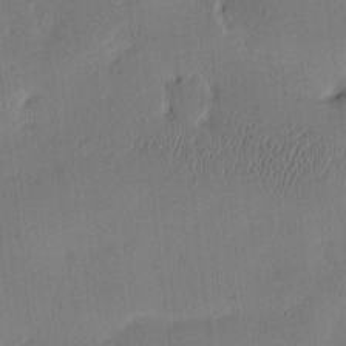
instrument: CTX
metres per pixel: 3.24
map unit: eHh
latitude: -3.3320
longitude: 17.6722
